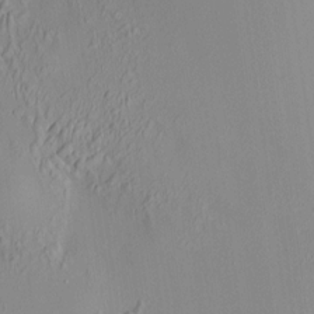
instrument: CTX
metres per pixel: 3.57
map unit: HNhu
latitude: 7.4237
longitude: 12.9731
